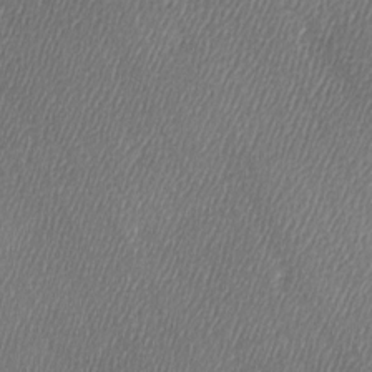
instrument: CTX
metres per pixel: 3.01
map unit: Ave
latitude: -6.3495
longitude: -122.5924
